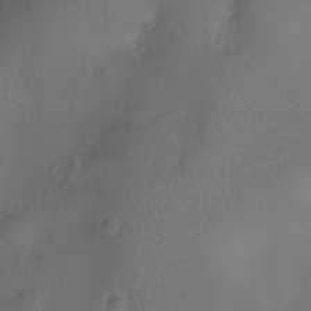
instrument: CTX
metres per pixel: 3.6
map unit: Nhu
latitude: -12.1984
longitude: -40.9891
